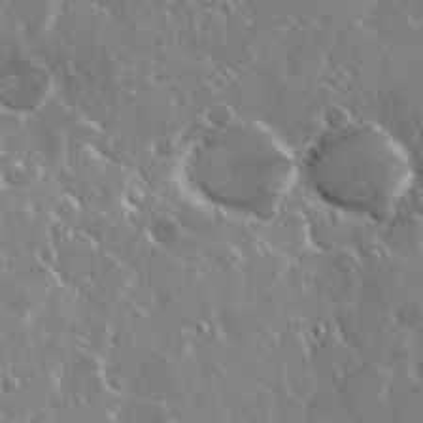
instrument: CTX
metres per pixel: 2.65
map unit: Nhu
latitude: 29.4048
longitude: -60.3467
